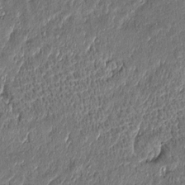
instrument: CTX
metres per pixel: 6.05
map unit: Htu
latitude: -7.2376
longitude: 176.8975
